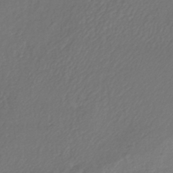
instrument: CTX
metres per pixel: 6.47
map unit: lHb
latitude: -43.0864
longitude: 70.6519
